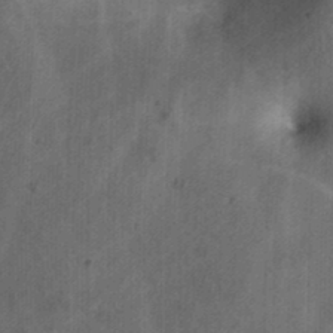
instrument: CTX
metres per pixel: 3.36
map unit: eHh
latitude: 25.9528
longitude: -65.4804
